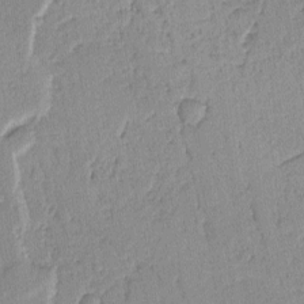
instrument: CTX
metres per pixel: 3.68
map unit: Ave
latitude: 0.3845
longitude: -110.1767
